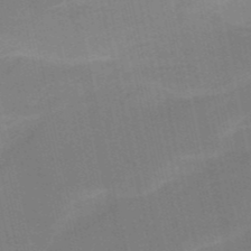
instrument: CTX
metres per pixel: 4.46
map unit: HNb
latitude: -51.7666
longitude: -45.2537
